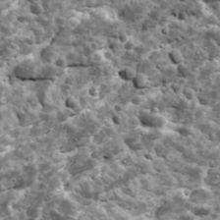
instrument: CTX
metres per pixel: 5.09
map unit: Ave
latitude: 17.5371
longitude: -134.6868
